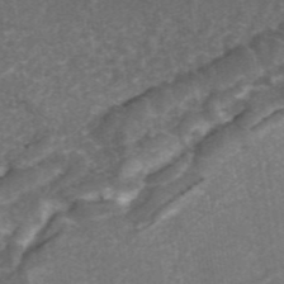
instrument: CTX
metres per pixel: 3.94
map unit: ANa
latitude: 44.4790
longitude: 25.4265
